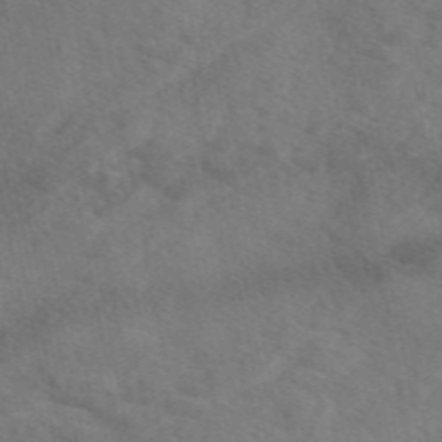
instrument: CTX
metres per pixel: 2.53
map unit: eAb
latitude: 49.5371
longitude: 119.8044
